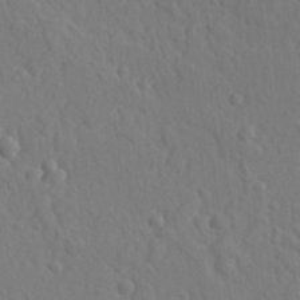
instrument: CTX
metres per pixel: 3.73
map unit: lAvf
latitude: -9.3887
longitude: -120.9892
